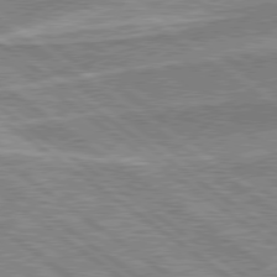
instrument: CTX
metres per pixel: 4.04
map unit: Hpe
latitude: 78.9136
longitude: -171.7072
